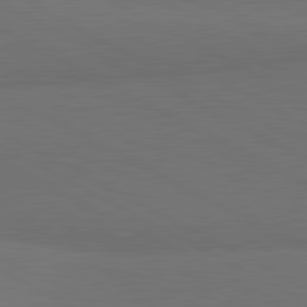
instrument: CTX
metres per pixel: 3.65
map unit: lApd
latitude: 81.9150
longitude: 159.6532
